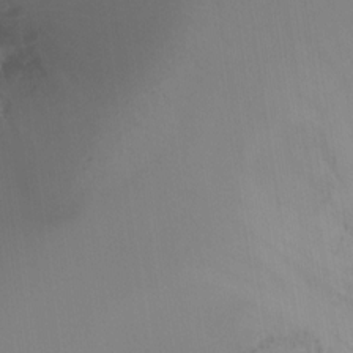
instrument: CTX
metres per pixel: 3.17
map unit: Ht
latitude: -12.2362
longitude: -46.4412
